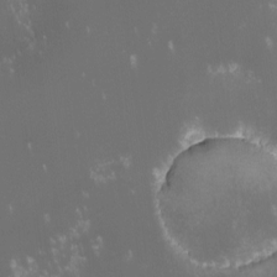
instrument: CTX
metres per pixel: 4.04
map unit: lHvf
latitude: -13.5210
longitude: -103.8205
